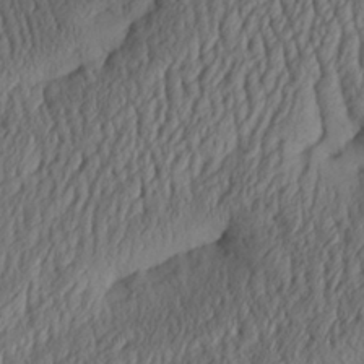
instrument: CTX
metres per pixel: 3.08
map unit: Aa
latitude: 29.4237
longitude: -134.1011
